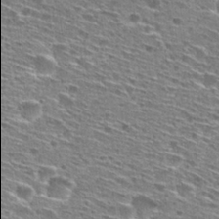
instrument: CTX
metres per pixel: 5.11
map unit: Hto
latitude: 28.4412
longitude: -45.9906
